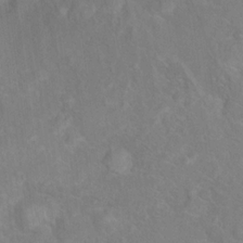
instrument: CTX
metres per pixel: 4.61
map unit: Hto
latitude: 14.7625
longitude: -41.5560
